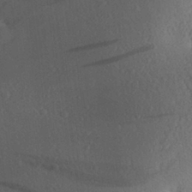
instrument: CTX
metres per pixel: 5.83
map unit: Aa
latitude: 27.4804
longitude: -145.0080
